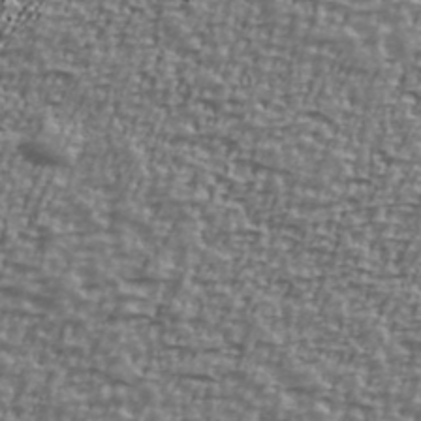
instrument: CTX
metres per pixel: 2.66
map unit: Ave
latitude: 40.8002
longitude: -111.9339
